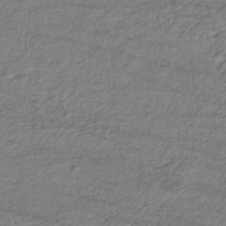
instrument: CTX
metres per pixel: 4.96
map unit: HNhu
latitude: -44.1417
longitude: 105.5966
